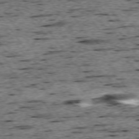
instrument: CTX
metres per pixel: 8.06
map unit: Ap
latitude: -74.5763
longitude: -87.9717
